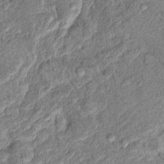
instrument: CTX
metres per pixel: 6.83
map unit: Hto
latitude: 10.4034
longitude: -37.4237
